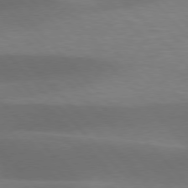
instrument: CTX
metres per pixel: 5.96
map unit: lApd
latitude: 76.8380
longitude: -59.2348
